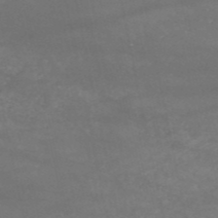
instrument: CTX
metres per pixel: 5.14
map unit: HNb
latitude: -52.8030
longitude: -38.0822
